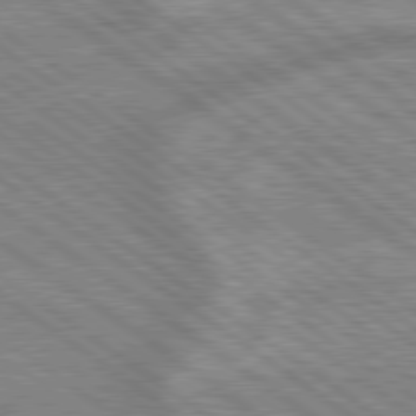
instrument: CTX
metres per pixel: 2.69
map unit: lApd
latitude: 79.1592
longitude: -169.4993
